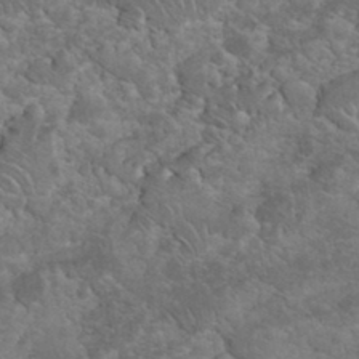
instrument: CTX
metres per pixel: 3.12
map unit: eHh
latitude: 34.7813
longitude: -65.1781
